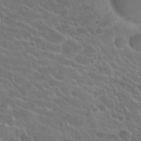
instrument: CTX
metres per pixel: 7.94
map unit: Nhu
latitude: 25.6882
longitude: -50.3278
